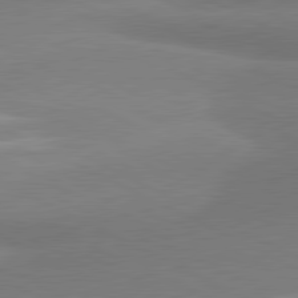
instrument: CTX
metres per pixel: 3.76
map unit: lApd
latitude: 80.8191
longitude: 166.9542
